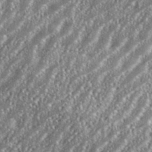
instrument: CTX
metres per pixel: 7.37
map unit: eHh
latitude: 35.6316
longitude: -132.3656
